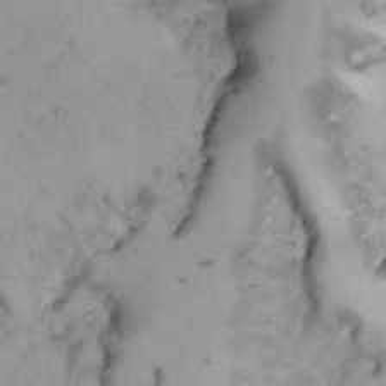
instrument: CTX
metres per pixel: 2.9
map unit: Nhe
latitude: -1.2565
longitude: -58.4979
